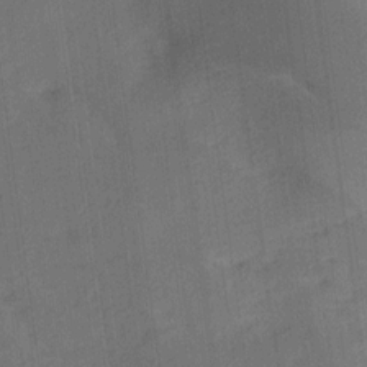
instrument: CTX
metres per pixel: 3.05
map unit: Ave
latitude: 17.4237
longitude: -138.3089
